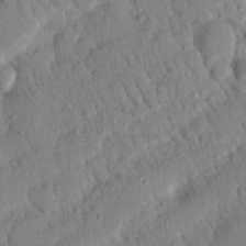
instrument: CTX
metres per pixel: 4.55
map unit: Nhu
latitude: 19.0269
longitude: -78.5546
